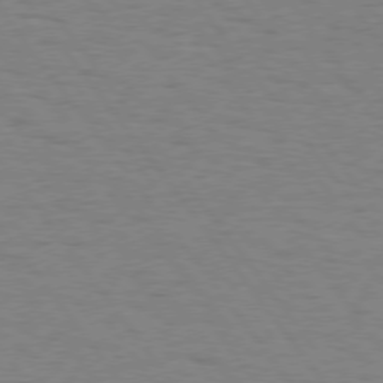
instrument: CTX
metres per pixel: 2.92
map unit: Hpe
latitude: 74.7813
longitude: -136.4979
